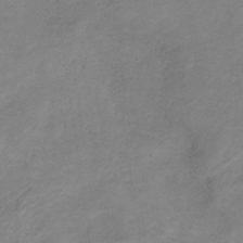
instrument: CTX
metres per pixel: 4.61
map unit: HNb
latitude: -33.6344
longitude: 56.5574
